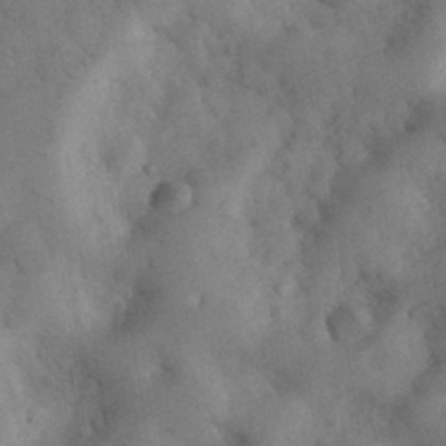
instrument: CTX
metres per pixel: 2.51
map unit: eHh
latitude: 33.0270
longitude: -68.8002
